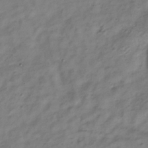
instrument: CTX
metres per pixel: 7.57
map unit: Hve
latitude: -33.1998
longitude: 89.1431
